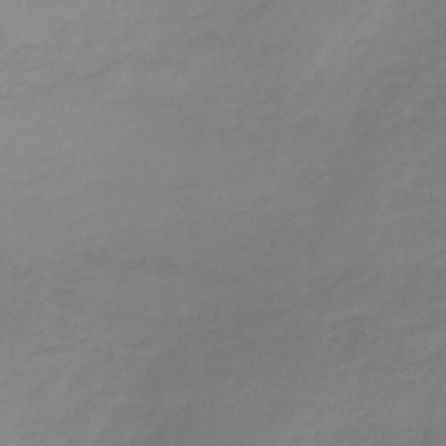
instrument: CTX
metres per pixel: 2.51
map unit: HNb
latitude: -33.3510
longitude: 60.8408
